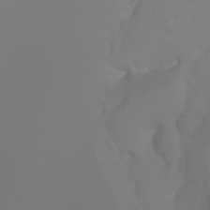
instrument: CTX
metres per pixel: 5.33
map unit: Nhu
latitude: -6.8030
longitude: -84.2712
